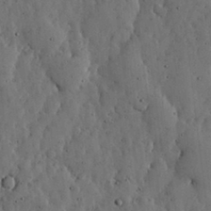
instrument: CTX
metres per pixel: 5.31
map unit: lHvf
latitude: 19.1781
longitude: -114.1199
